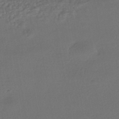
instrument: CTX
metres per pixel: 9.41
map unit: HNhu
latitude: -42.5006
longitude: 95.2942
